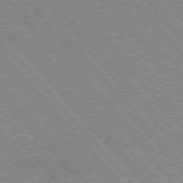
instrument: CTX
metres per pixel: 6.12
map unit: Hpe
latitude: 75.6127
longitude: -151.0269
